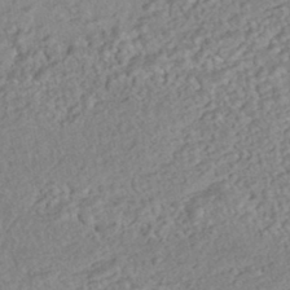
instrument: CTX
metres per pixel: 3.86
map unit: HNhu
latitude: -44.5952
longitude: 100.1227
